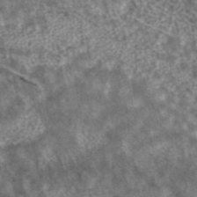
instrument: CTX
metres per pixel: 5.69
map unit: ANa
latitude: 43.5938
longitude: 24.3684
